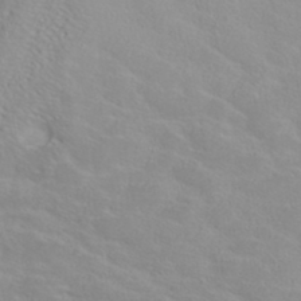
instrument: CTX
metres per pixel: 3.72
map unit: ANa
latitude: 36.8758
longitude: 14.1984
